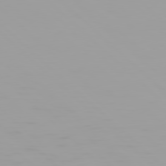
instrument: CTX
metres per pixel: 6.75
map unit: Hpe
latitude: 77.8016
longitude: -140.1388
